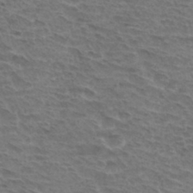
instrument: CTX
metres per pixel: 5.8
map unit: Hto
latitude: 32.8191
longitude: -45.4804
